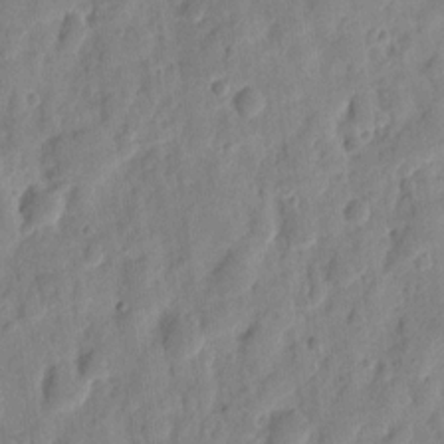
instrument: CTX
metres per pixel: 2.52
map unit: eHh
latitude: 8.9892
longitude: -74.1956
